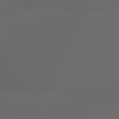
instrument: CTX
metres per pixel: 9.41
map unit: lApd
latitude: 79.4994
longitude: -139.9528
